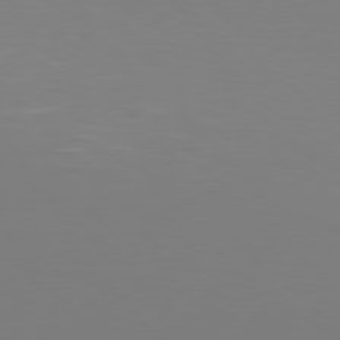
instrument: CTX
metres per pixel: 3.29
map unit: Hpe
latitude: 76.8002
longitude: -131.4238
